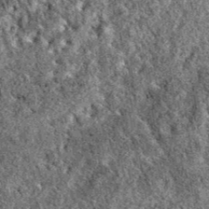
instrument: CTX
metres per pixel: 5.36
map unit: eAb
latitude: 39.1403
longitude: 111.1431
